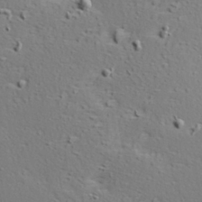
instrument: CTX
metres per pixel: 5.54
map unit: Hve
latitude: 24.0444
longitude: -98.1577
